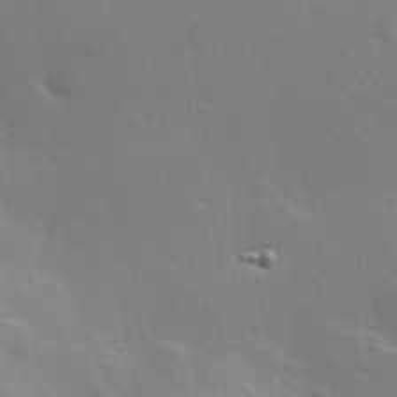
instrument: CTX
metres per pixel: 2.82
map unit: Hve
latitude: 18.8380
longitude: 149.4266
